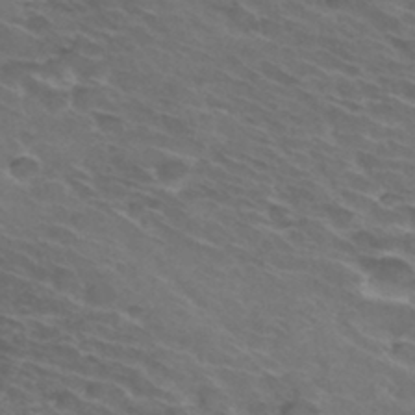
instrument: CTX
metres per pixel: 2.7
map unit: Hto
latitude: 32.6490
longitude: -44.0822
